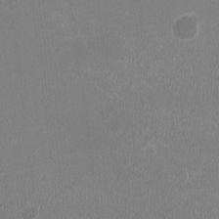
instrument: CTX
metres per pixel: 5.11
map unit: HNhu
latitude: -3.2375
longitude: -2.2900
